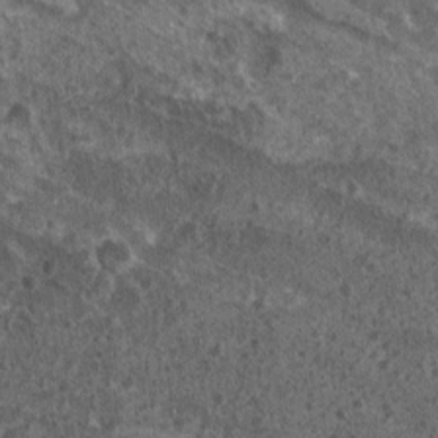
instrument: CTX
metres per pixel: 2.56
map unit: Nhu
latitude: 7.6505
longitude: -20.5923
